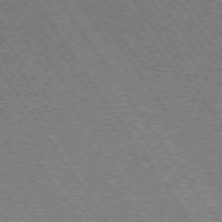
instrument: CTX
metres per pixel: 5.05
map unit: Hpe
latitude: 73.6127
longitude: -141.8583
